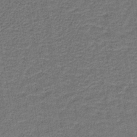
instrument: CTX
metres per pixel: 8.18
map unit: HNb
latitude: -39.7289
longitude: 50.7652
